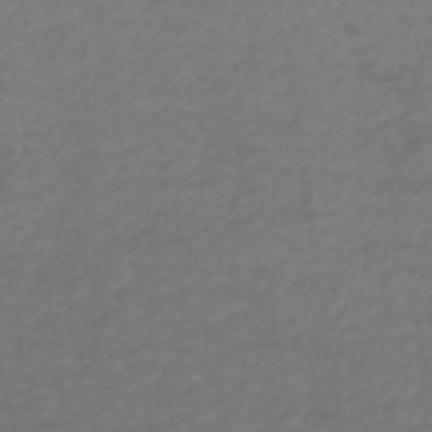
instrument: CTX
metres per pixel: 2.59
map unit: ANa
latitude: 39.5938
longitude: 23.4455
